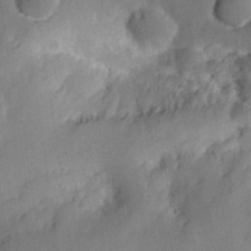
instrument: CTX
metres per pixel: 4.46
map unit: eHh
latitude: 26.1767
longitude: -80.0444
